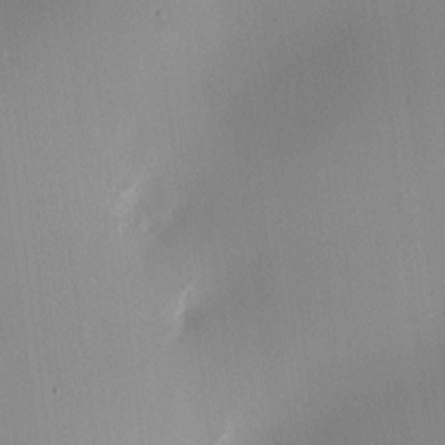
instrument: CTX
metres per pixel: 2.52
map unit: lAa
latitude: 2.3089
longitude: -115.6693
